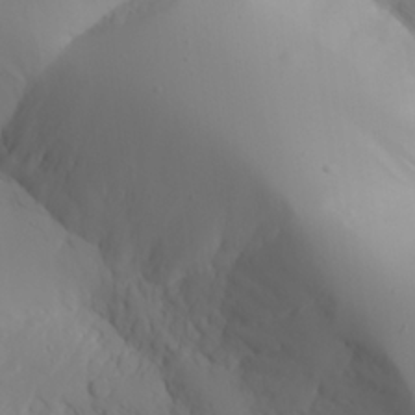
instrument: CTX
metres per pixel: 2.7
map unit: Aa
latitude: 25.0269
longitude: -127.3482
